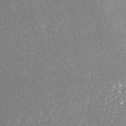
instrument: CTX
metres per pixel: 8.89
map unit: Nhe
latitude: -39.1053
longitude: -117.3671
